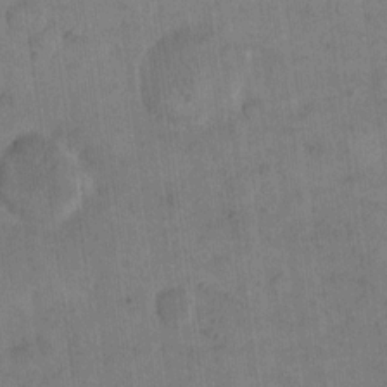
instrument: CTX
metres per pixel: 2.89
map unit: eHh
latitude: 14.5168
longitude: -67.1403
